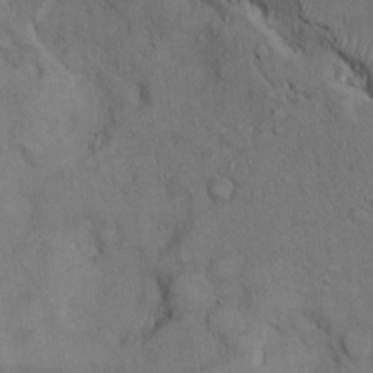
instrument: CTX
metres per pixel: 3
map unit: Hto
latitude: 10.1956
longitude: -60.7057
